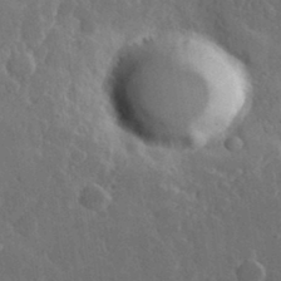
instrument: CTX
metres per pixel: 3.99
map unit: lHvf
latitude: 33.3104
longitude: -85.8772
